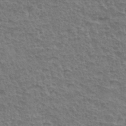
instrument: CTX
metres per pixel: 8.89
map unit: Hto
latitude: 35.0647
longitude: -45.6883
